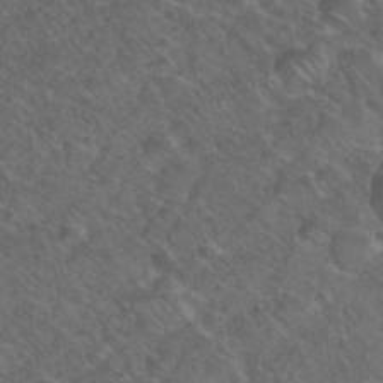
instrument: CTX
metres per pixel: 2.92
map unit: Nhu
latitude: 26.6491
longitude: -55.6316
